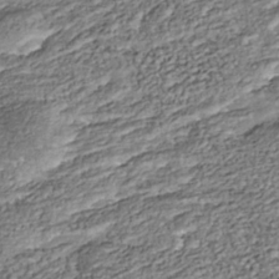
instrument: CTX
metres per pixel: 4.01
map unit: Nhu
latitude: -38.1795
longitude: -81.3671
